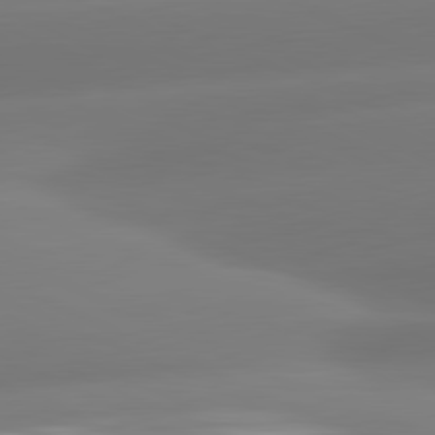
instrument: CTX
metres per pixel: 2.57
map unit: lApd
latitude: 81.1781
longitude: -160.8569
